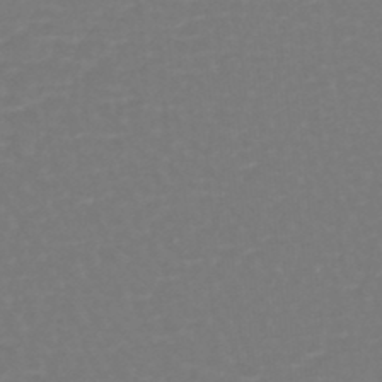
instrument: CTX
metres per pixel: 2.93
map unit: lHb
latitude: -46.7463
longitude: 65.3132
